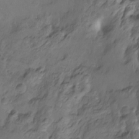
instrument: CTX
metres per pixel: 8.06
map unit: Hto
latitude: -12.0661
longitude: -39.7827
